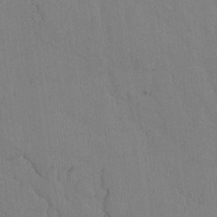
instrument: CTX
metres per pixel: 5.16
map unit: lAvf
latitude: -5.7855
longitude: -114.0255
